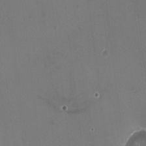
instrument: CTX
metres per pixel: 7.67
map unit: HNhu
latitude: -0.7086
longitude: -2.7813
